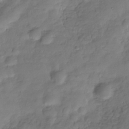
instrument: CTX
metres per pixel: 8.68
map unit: Hve
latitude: -29.4266
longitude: 94.3117
